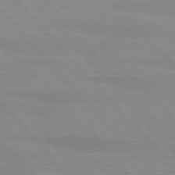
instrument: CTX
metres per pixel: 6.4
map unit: lApd
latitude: 76.4223
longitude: -84.4223
